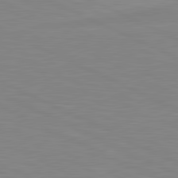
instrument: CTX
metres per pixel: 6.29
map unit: lApd
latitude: 81.3293
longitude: -172.7435
